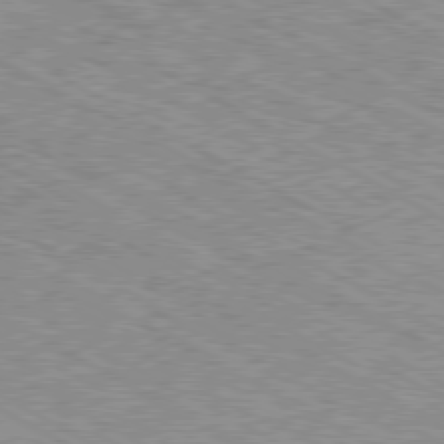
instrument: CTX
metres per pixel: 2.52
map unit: Ap
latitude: -80.4818
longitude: -48.1389
